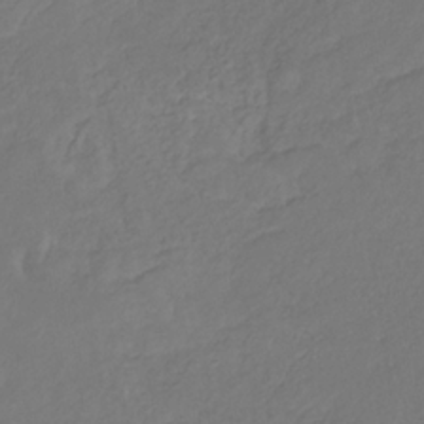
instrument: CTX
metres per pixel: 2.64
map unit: eHb
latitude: -30.4062
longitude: 65.6533
